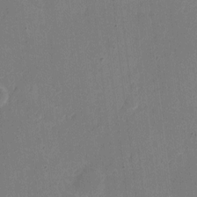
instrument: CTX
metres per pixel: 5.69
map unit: eHh
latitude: 5.4237
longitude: -66.7246
